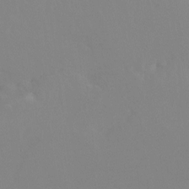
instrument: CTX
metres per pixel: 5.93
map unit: Htu
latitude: -15.2565
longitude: -47.9339
